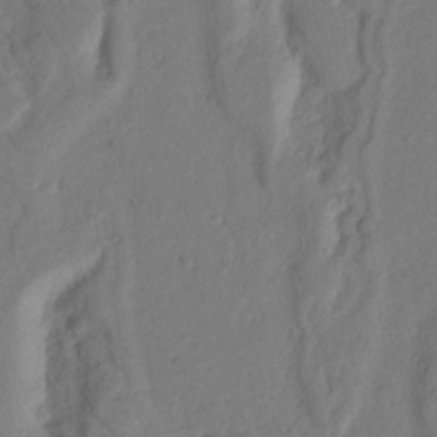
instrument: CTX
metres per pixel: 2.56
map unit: Nhu
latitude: 18.2711
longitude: -76.9136
